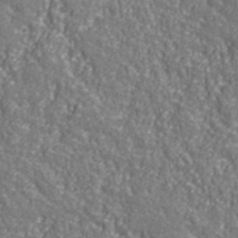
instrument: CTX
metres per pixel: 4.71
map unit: eHh
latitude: 42.5735
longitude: -91.7072
